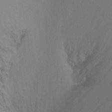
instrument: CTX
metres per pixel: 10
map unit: Ht
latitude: -9.8611
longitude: -38.1011
